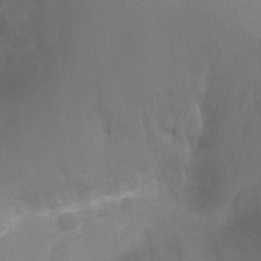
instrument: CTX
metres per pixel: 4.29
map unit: Ht
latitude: -3.6154
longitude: -28.5734
